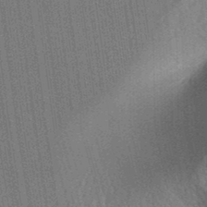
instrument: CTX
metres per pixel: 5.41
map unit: Aa
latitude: 31.9906
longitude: -142.4223
